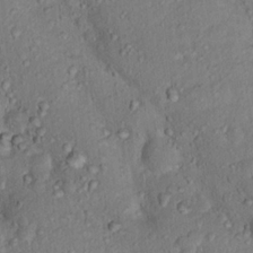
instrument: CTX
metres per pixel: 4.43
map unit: Nhu
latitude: 15.7450
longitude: -30.1956
